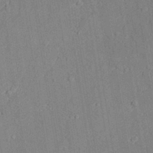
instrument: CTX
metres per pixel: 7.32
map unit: lAvf
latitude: 27.1781
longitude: -109.1592
